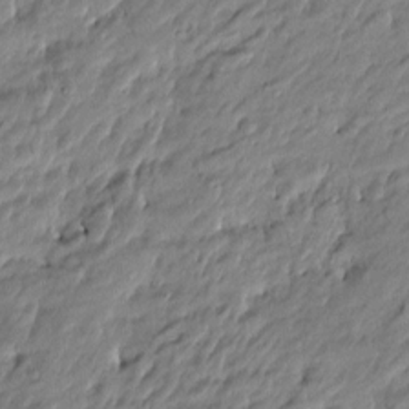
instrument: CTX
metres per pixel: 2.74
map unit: Htu
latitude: -5.2942
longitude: 177.1809
